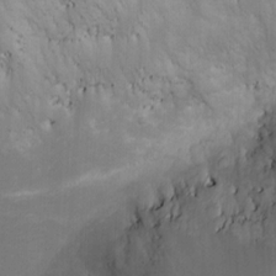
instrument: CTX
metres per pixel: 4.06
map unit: eHh
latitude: -1.5588
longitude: -78.6113
